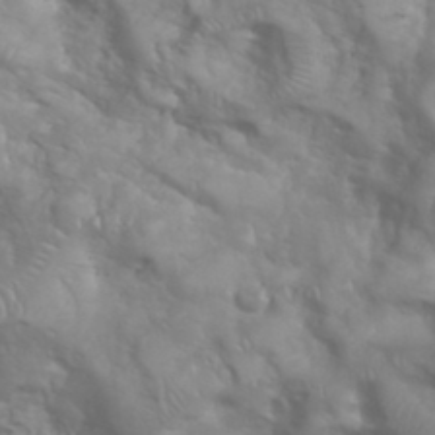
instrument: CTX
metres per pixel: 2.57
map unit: eHh
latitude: 35.3292
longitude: -60.0255
